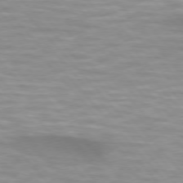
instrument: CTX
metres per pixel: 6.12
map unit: lApd
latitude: 74.6868
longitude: -61.1781
